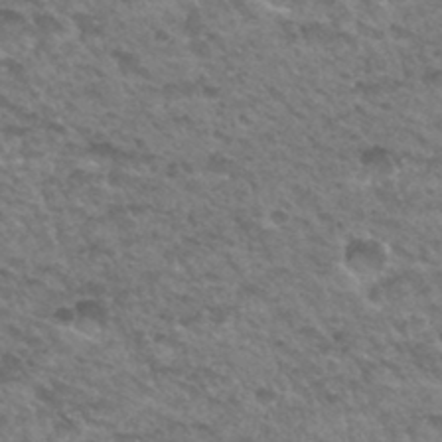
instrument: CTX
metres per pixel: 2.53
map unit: Hto
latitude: 33.3293
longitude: -49.0458
